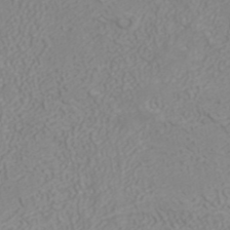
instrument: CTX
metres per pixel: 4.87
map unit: ANa
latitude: 40.3656
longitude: 22.7652
